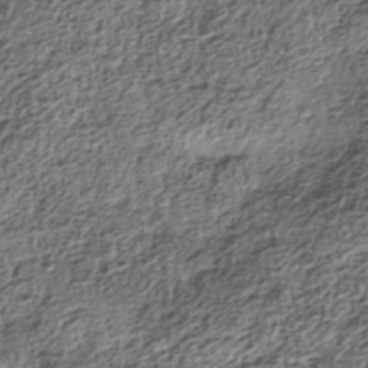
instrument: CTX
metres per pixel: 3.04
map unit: Nhe
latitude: -38.7652
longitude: -148.1011
